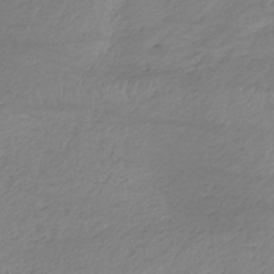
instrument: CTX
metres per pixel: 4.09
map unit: HNb
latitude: -33.7478
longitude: 64.1228
